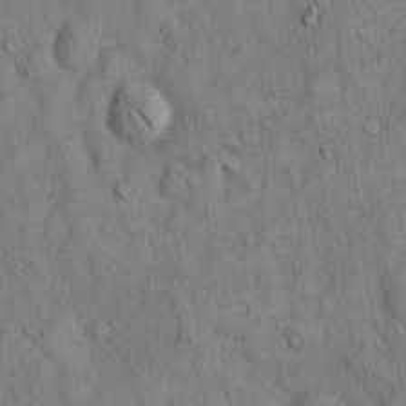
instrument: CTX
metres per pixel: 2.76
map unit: Hto
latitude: 13.1403
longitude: -58.6680
